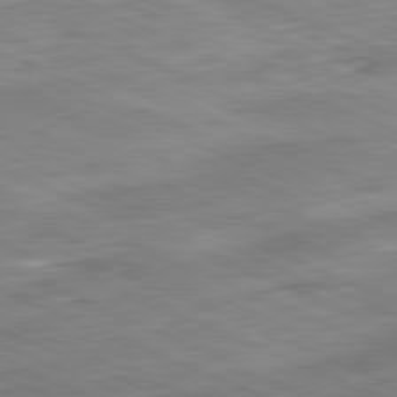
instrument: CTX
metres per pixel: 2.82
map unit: Ap
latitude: -81.7289
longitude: -83.4993
